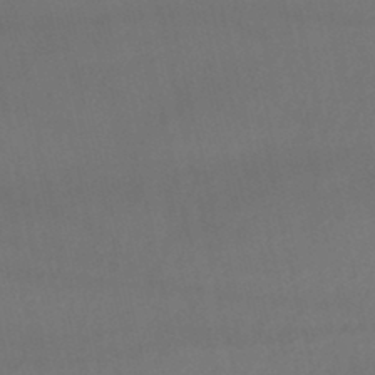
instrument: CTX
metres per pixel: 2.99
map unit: lHb
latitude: -46.5951
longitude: 67.0864
